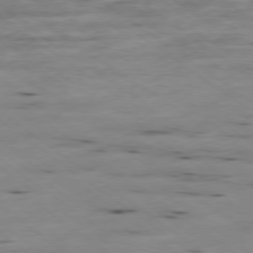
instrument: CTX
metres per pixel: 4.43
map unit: Ap
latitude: -79.2565
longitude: -101.9906
